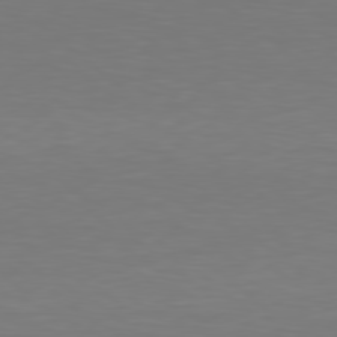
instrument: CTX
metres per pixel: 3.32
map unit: Hpe
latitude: 78.6491
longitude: -137.9906
